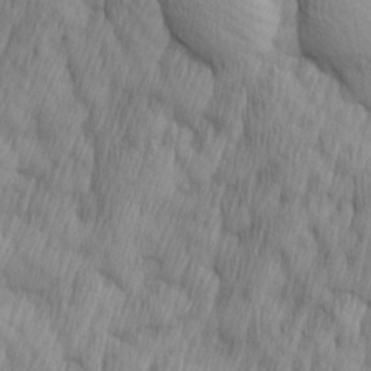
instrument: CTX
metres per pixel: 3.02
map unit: Ave
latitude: 12.9136
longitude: -105.8962
